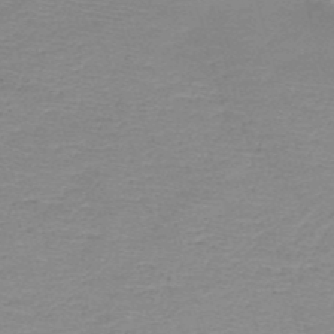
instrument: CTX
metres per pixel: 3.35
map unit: HNb
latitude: -48.9164
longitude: -42.2334
